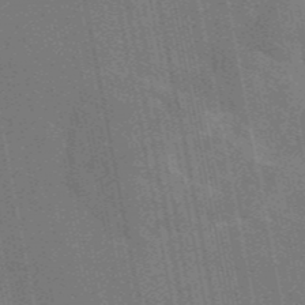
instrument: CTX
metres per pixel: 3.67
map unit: eAb
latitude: 45.9150
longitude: 121.7666
